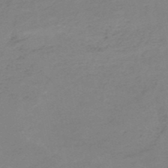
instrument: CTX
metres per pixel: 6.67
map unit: HNb
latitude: -52.4440
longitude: -52.2712
